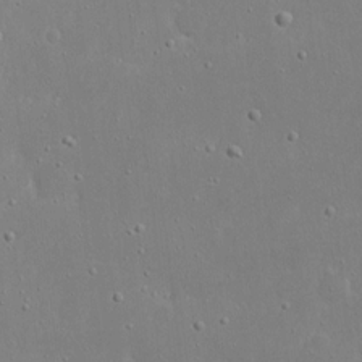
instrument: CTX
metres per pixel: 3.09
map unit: eHh
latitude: 17.4426
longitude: -71.5182
